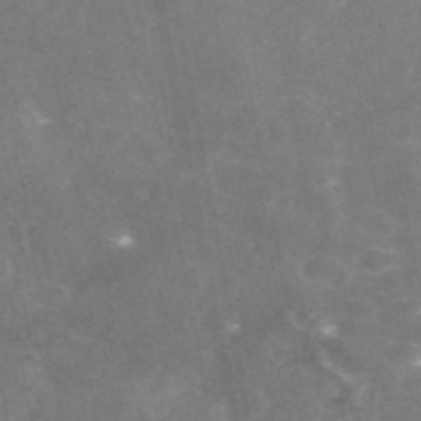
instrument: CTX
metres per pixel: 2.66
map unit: eAb
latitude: 46.4034
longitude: 124.7463
